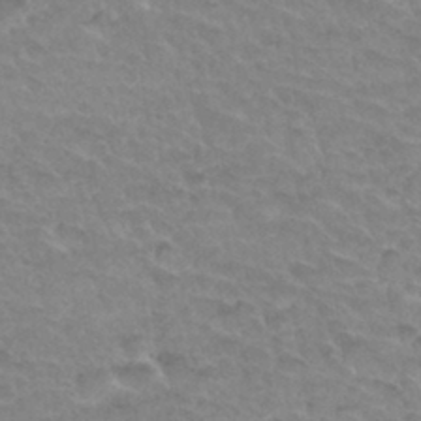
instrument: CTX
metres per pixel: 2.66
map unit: Hto
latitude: 34.2144
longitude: -45.9528
